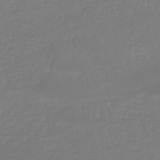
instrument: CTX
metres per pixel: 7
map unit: lHb
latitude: -40.9164
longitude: 67.2943
